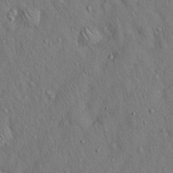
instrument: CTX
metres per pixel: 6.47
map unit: Hto
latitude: 15.5749
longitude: -58.4223
